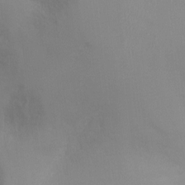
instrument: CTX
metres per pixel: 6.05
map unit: Ht
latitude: -4.8597
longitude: -24.5734
